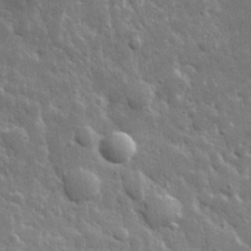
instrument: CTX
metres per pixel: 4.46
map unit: lHvf
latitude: 34.4601
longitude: -87.8394
